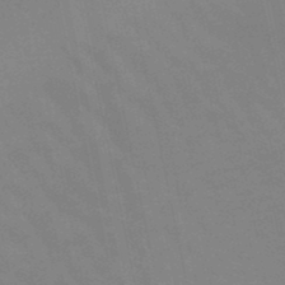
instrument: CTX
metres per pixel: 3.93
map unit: lHb
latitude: -48.6330
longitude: 75.4266
